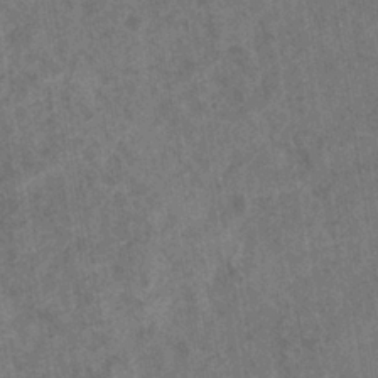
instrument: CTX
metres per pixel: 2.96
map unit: eHb
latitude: -35.0675
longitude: 76.5952
